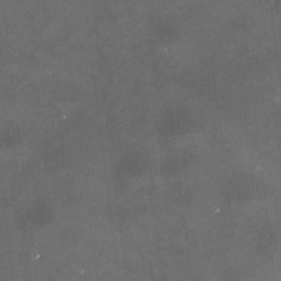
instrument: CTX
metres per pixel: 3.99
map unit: HNhu
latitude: 10.3656
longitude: 11.1620
